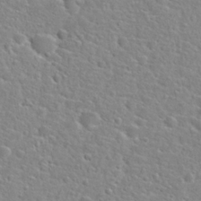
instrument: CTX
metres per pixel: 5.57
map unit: Hto
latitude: 25.1214
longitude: -48.0255
